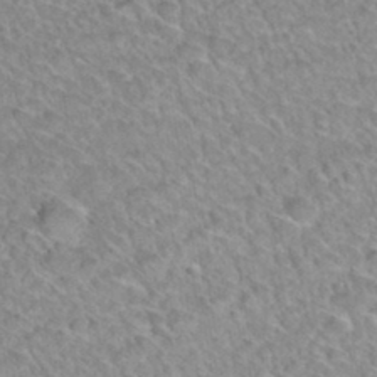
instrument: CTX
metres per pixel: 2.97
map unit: Hto
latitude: 34.3278
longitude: -48.3467
